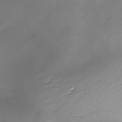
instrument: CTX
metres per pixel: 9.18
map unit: Nhe
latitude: -19.6533
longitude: 145.1620
